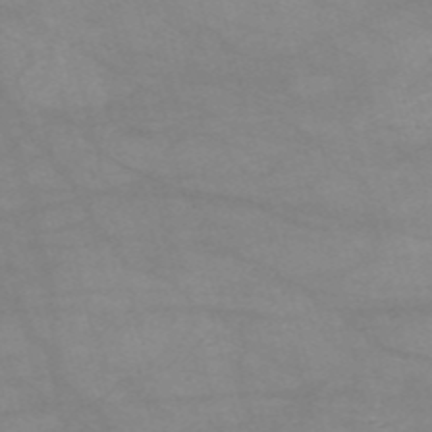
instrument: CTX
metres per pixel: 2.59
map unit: HNb
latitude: -54.2740
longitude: -40.8569
